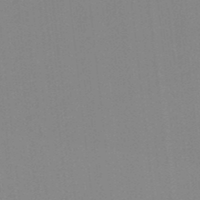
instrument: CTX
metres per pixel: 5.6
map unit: lHb
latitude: -48.3873
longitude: 81.1998
